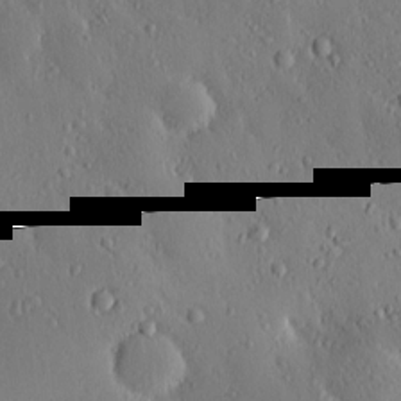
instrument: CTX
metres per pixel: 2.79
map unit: eHh
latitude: 0.2900
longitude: 18.4818
